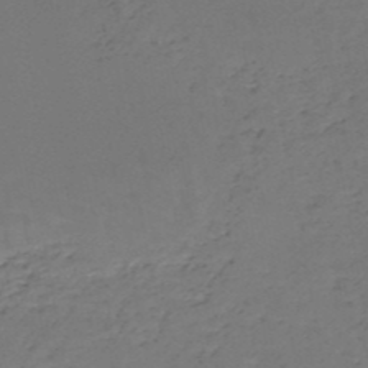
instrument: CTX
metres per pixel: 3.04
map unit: HNb
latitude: -50.2550
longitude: -52.8758
